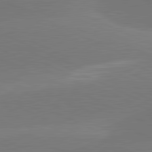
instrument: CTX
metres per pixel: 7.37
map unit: lApd
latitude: 81.6127
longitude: -154.5357
